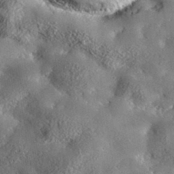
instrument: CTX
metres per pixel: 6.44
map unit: lHvf
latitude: 35.9528
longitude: -90.3656
